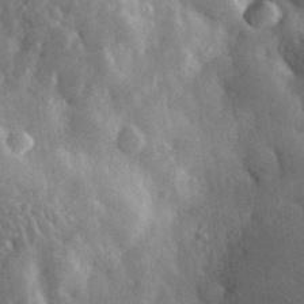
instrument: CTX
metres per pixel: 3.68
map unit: lHvf
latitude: 33.7072
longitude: -86.4034
